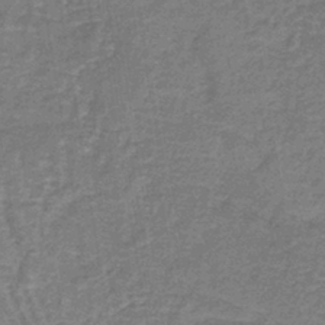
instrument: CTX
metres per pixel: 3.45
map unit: lHb
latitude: -39.6533
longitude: 59.9367
